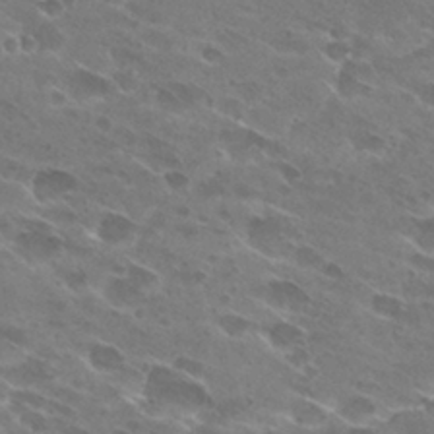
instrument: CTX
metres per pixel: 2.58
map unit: Hto
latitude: 28.9325
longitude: -43.9906
